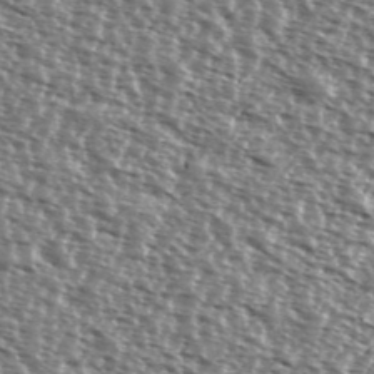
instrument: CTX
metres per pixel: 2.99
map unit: Ave
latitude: 38.0822
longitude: -112.1767
